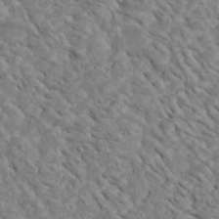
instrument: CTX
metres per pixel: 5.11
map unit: Htu
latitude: 2.6112
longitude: 142.7652
